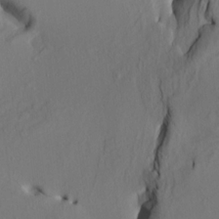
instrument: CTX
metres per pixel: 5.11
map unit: HNhu
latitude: 10.6302
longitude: 23.7856
